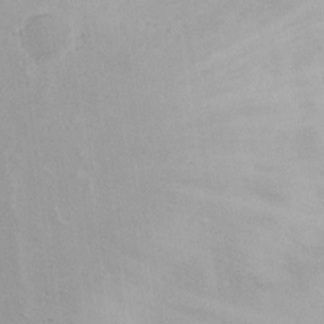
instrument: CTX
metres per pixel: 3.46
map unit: eHh
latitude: 16.0255
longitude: -71.8583
